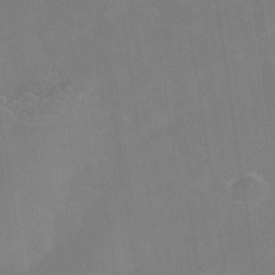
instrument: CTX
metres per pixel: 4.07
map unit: Nhe
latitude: -38.8408
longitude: -119.2159
